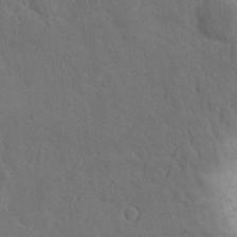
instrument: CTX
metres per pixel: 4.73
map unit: Hto
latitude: 6.1956
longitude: -62.6302
